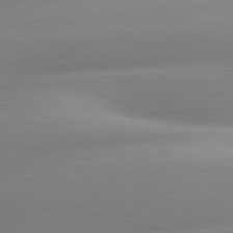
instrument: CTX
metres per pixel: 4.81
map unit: lApd
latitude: 80.2711
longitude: -158.1767
